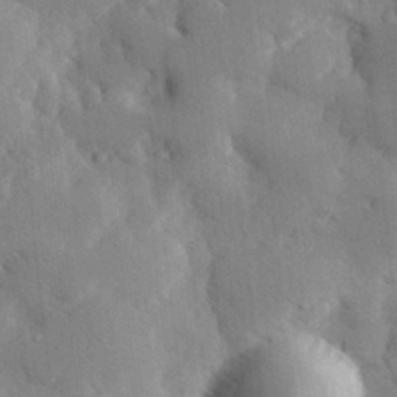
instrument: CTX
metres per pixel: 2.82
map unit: eHh
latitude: 31.1781
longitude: -72.0822
